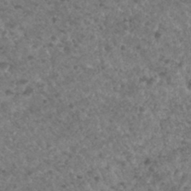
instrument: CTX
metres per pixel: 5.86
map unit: Hto
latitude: 32.1767
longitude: -49.8961
